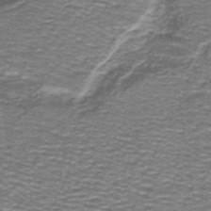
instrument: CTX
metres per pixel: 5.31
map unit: lHb
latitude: -40.5763
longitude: 55.8989
